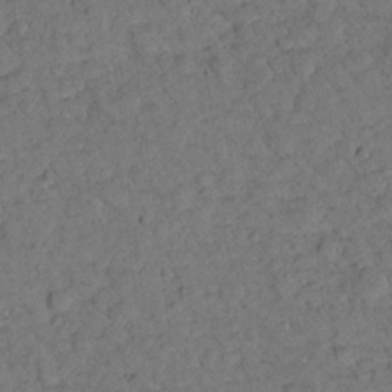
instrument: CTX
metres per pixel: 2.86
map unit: lHvf
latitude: 14.0822
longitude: 178.4062
